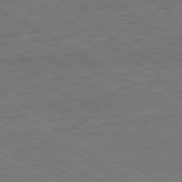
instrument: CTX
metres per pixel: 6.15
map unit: Ap
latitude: -81.7478
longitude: -73.2537
